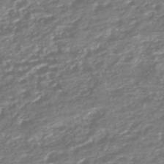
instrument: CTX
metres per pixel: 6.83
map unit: HNhu
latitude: -44.6707
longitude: 97.8989
